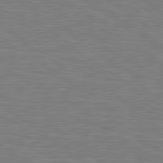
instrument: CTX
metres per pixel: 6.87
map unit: Hpe
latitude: 79.5938
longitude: -126.3845
